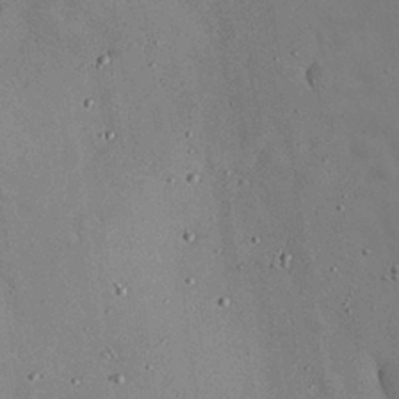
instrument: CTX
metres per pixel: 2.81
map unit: Nhu
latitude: 28.9702
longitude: -69.0270
